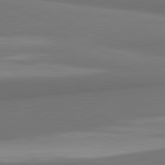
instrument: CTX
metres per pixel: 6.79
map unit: lApd
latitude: 82.0255
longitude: 170.5385
